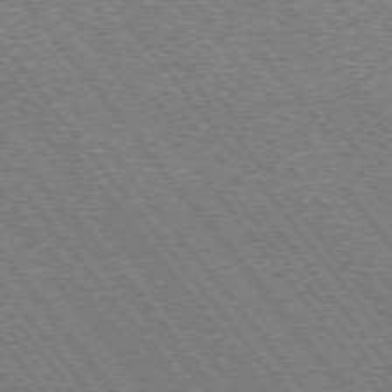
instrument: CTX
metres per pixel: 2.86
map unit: Ap
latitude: -75.9367
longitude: -95.7639
